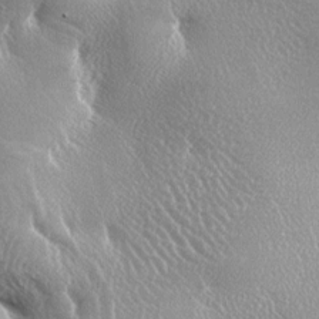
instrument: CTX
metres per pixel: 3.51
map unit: lAa
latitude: -7.8989
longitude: -125.0459
